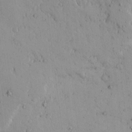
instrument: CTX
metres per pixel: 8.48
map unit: Ave
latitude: 14.8380
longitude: -139.7827
